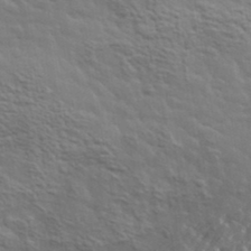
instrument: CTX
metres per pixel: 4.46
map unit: lHvf
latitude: 37.5182
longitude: -89.2726
